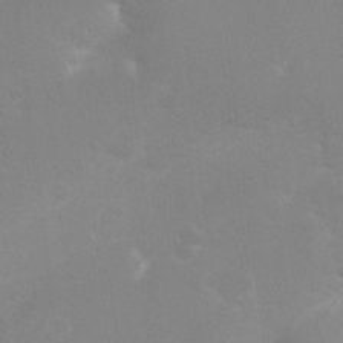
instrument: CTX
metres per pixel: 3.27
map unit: Nhu
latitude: 3.5749
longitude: -26.0255
